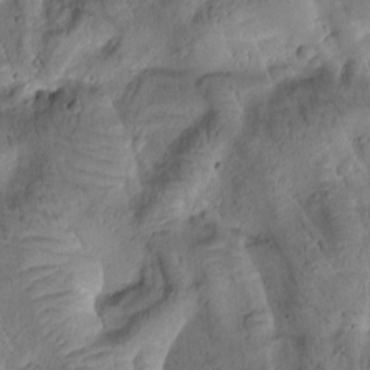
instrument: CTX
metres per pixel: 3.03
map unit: Htu
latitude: -1.4077
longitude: 170.8030
